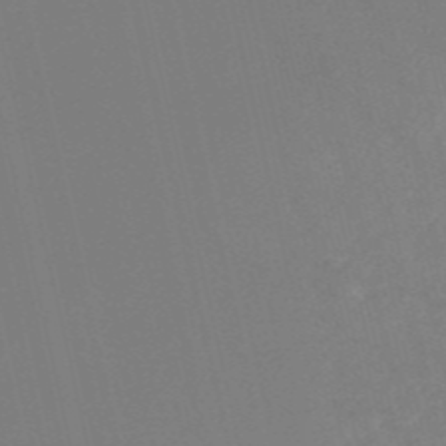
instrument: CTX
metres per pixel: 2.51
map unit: HNb
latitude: -53.9745
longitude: -36.4034
